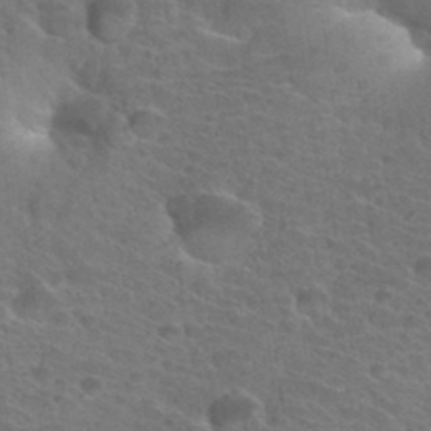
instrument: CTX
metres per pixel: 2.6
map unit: Hto
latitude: 34.4790
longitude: -39.4804
